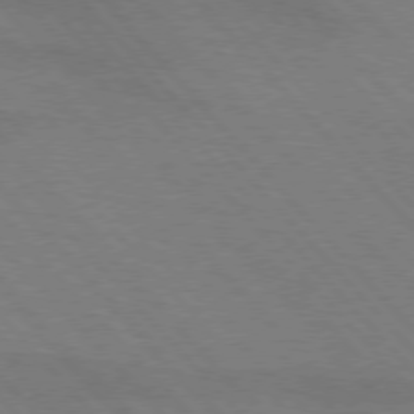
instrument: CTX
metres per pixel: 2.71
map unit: lApd
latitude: 75.5371
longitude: -81.4048
